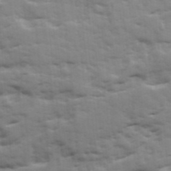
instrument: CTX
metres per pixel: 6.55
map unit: Ave
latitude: 18.7057
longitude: -129.8205
